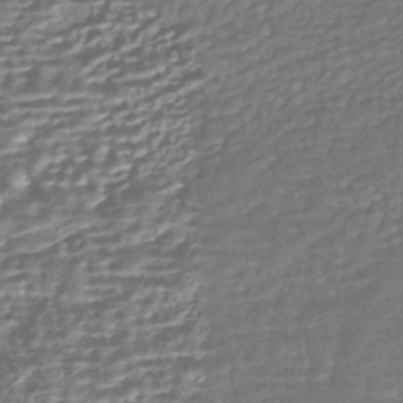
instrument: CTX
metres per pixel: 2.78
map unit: HNhu
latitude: -44.3117
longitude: 98.3306
